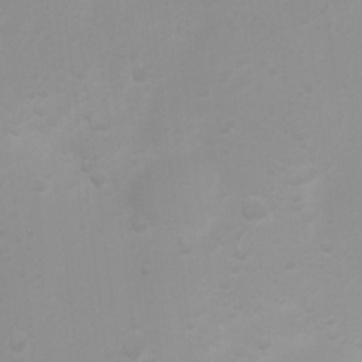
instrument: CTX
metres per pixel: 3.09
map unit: Ht
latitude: 3.5560
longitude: -22.9514
